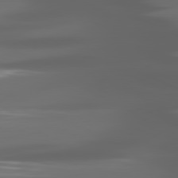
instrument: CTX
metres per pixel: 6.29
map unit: lApd
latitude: 80.8569
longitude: -141.3292
